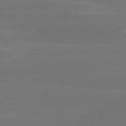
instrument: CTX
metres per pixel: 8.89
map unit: Hpe
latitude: 78.0444
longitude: -129.3670
